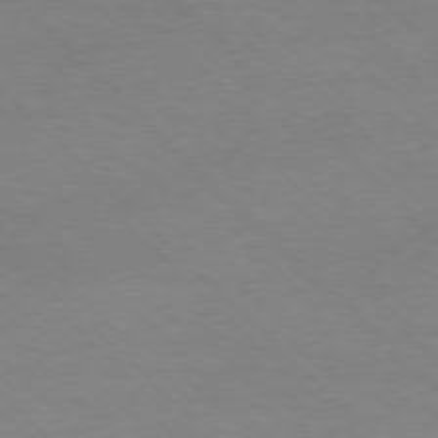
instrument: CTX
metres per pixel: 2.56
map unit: Ap
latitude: -77.5399
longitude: -86.7813
